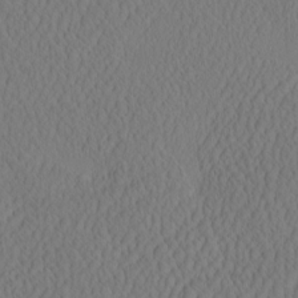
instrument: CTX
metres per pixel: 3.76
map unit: eHh
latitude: -3.0297
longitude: 16.0472
